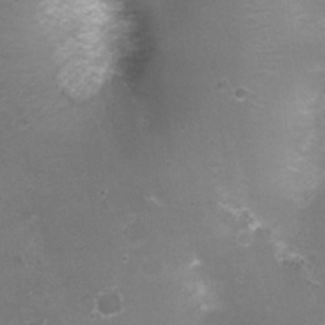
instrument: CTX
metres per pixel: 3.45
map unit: Nhu
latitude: 3.7827
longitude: -17.4993
